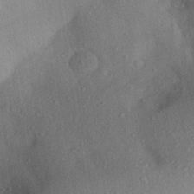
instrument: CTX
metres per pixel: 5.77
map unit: Aa
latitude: 28.8947
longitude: -144.2900
